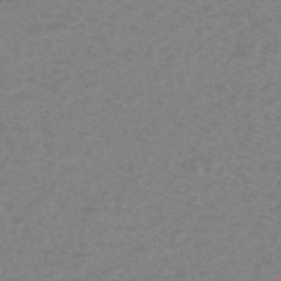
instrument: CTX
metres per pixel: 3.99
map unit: eHh
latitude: -39.7100
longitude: -28.9702
